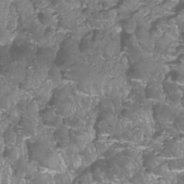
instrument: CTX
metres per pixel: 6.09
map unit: Htu
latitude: -6.2361
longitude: -73.2348
